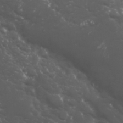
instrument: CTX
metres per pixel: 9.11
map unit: Nhu
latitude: 27.6505
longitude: -60.3467
